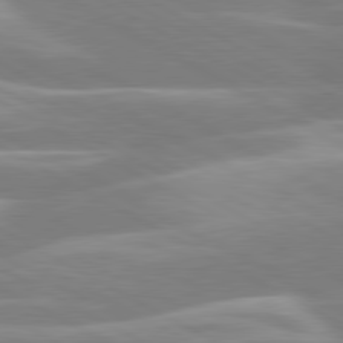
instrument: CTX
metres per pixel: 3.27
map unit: lApd
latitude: 80.4034
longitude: -134.4601
